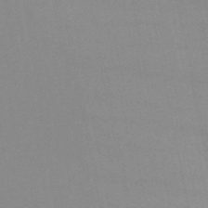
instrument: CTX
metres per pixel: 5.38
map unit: eHb
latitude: -50.0661
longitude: 67.8989
